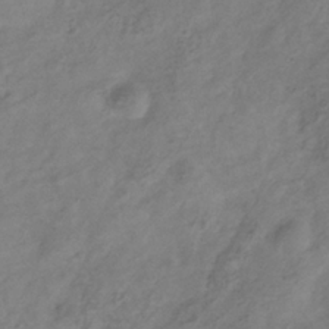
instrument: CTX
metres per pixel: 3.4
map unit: Hve
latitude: -35.1620
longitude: 89.3509
